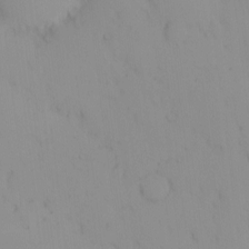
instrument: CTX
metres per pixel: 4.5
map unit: eHh
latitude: -1.2565
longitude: 19.9745
